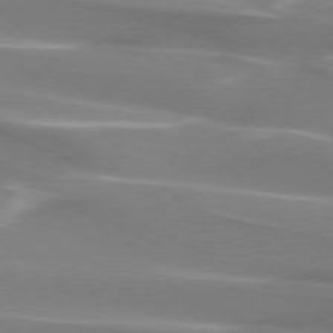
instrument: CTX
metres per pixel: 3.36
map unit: lApd
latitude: 74.1200
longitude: -61.9528
